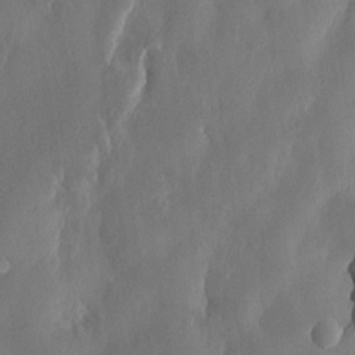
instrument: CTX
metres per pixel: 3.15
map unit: HNhu
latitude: 3.6505
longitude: -7.1781
